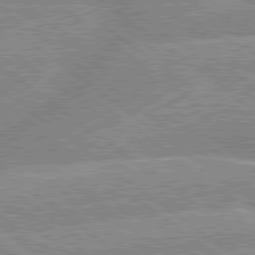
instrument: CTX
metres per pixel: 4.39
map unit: lApd
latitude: 79.2348
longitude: -156.5167
